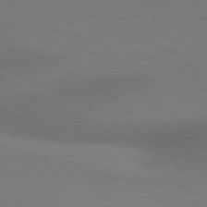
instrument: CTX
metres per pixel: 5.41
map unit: lApd
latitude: 80.4223
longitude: 120.1794
